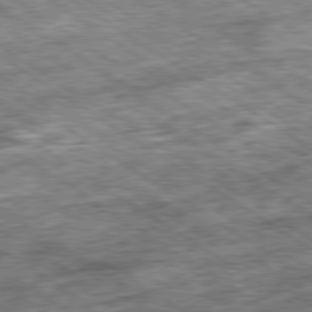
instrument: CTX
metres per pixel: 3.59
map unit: Ap
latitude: -79.8422
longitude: -75.1970
